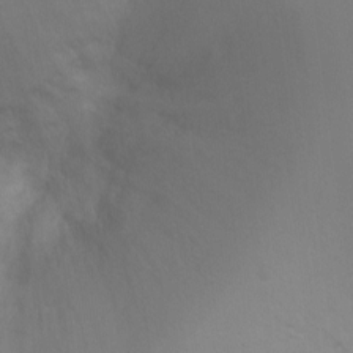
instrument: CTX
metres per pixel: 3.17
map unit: Ht
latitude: -7.9745
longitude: -35.2537
